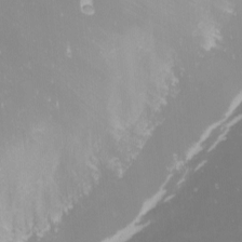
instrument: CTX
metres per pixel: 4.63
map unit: Nhu
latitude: -1.1620
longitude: -79.4238
